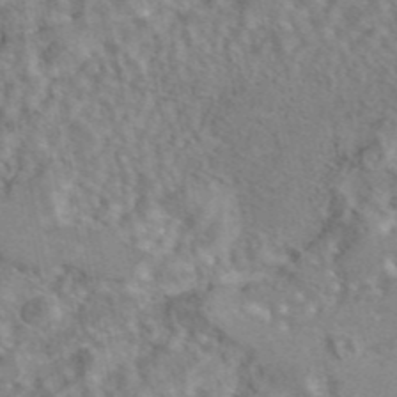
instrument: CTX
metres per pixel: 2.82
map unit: eAb
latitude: 42.9703
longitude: 108.4251
